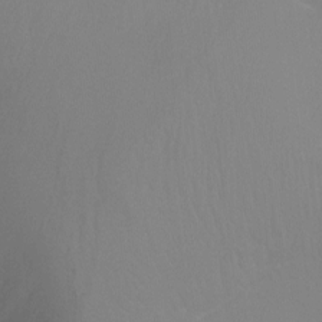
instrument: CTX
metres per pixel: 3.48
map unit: Ht
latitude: -3.1809
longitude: -26.1200
